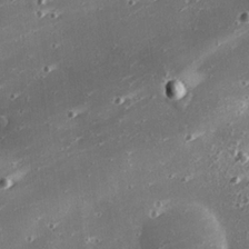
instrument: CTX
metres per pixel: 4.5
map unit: eHh
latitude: 24.6679
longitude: -89.7828
